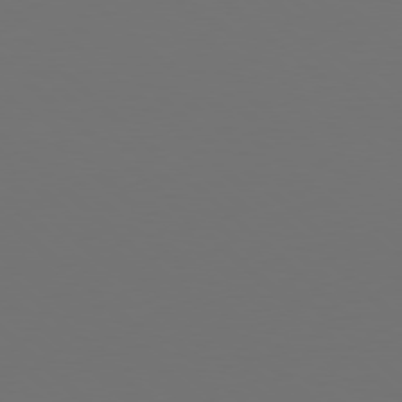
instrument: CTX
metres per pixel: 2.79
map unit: Hpe
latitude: 78.0255
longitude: -171.8016
